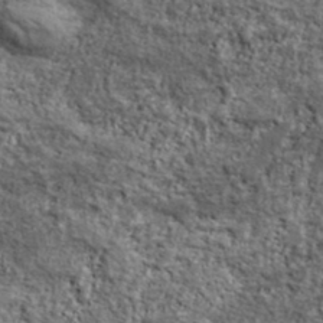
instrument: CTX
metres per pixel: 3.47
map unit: lHvf
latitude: 38.1578
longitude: -90.3845
